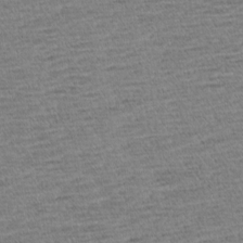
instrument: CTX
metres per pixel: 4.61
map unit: Aa
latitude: 6.9703
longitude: -136.9325
